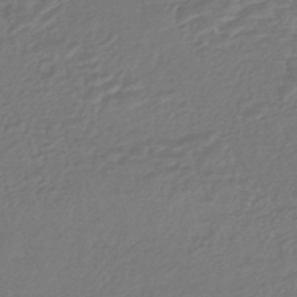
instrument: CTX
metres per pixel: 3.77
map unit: HNhu
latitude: -46.8030
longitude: 96.7841
